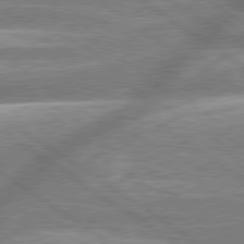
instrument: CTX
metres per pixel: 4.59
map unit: lApd
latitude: 79.4616
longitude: -159.9906
